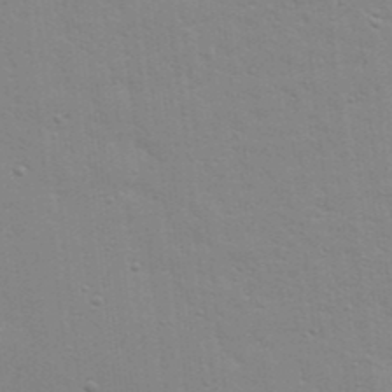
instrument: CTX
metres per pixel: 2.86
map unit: Aa
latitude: 32.5735
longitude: -133.4804
